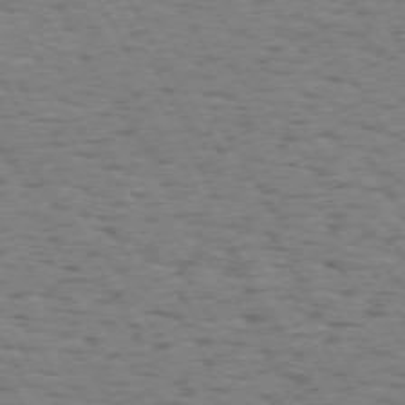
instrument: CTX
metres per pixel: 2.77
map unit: Hpe
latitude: 73.1593
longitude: -142.9136
